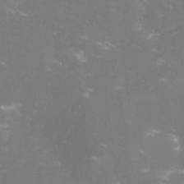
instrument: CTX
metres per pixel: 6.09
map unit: lHvf
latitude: -13.8234
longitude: -100.5168
